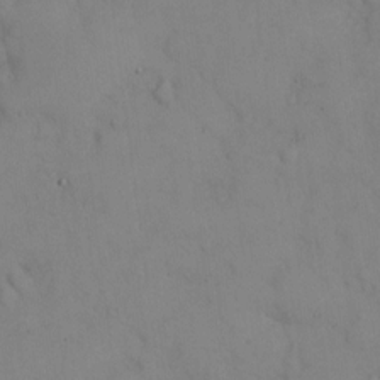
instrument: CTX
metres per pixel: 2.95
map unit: eHh
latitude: 13.5560
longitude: -61.8394
